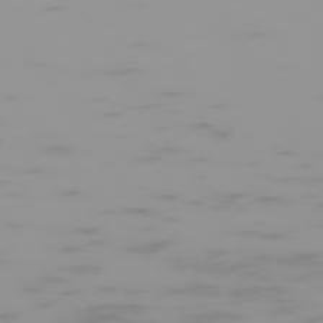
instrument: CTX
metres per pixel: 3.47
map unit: Hpe
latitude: -75.0109
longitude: 7.0108
